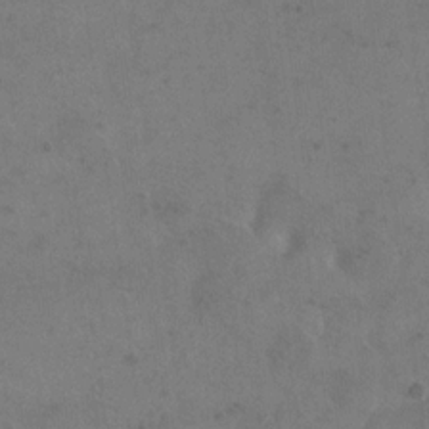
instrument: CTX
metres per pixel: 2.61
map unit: eHh
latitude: 19.3859
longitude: -64.4412
